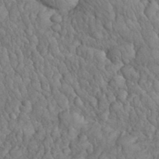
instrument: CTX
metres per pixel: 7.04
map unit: eHh
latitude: 32.7435
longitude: -66.5545
